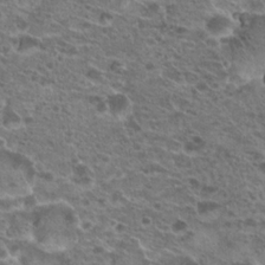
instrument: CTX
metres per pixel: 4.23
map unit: Hto
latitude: 20.3090
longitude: -41.4426
